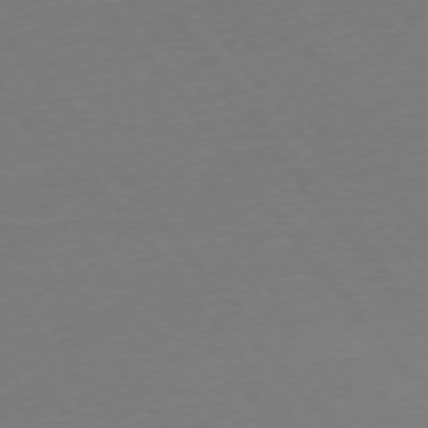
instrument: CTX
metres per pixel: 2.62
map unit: Ap
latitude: -75.6911
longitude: -94.2334
